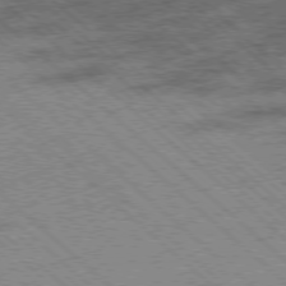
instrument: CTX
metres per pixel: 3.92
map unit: Ap
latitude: -78.2361
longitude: -49.3671
